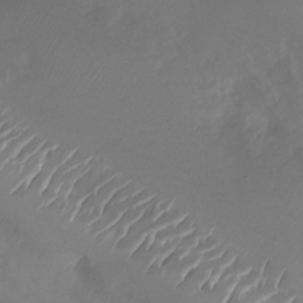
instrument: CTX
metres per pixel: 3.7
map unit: Nhu
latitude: -26.9163
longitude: -72.3657
